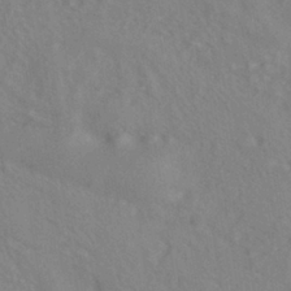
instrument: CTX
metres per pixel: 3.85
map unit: ANa
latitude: -39.0298
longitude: 95.5588
